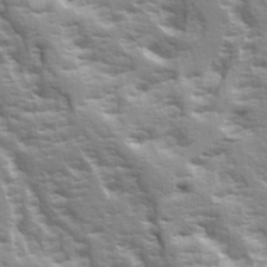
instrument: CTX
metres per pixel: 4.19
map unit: Ave
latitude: 14.9325
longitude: -131.4427
